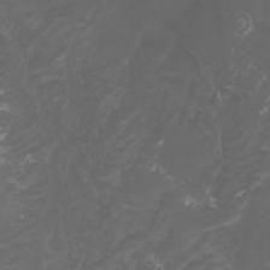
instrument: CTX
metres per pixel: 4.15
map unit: Nhu
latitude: -7.8422
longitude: -75.6127
